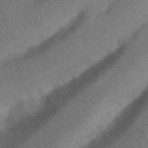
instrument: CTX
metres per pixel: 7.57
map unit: Nhu
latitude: 26.4034
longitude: -69.8772
